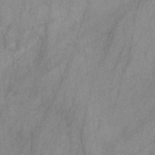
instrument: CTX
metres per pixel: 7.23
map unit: HNb
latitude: -31.3698
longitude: 63.3887
